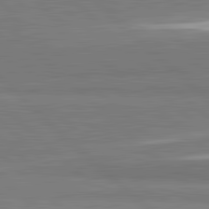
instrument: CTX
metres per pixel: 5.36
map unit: lApd
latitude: 82.0444
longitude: 162.5573
